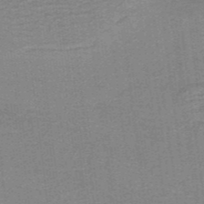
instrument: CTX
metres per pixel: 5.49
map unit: lHb
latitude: -40.0283
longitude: 54.5196
